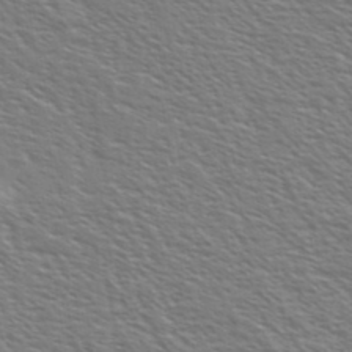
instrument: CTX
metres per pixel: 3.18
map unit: Ave
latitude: 37.3293
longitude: -109.5371
